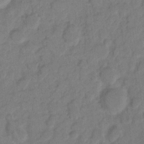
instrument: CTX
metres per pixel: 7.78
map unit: eHh
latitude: 8.4412
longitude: -64.2522
